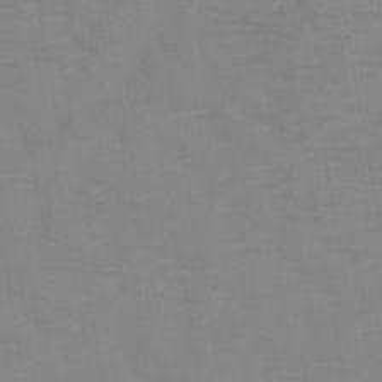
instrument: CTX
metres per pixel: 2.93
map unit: HNb
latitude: -47.1998
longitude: -47.7072
